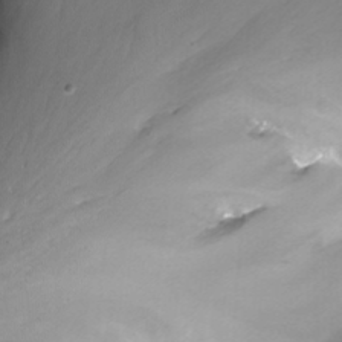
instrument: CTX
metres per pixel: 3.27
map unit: Nhu
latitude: -13.5021
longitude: -63.7072
